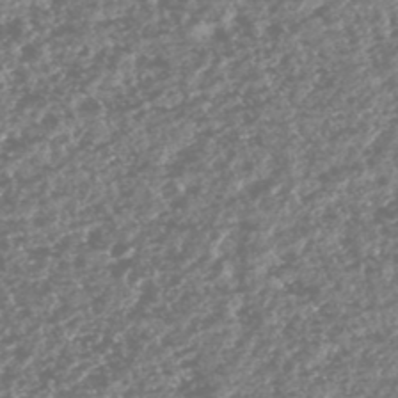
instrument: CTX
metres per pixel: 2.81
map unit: HNhu
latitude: -47.0297
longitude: 31.3132
